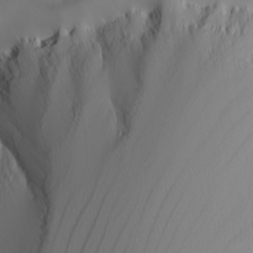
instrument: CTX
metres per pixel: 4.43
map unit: Nhu
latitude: -4.8030
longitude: -95.3671
